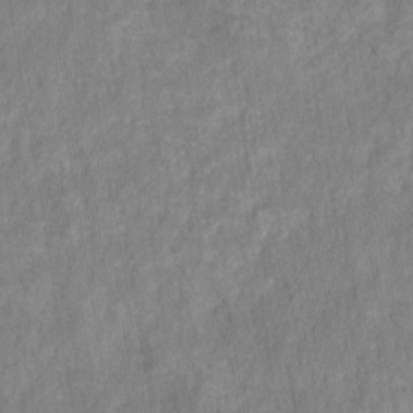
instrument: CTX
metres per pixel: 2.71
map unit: HNhu
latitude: -28.1795
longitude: 73.6344
